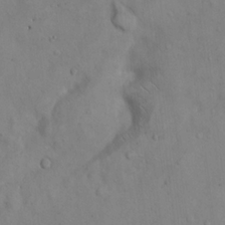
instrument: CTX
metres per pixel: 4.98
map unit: Hto
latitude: 14.1011
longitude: -59.7450
